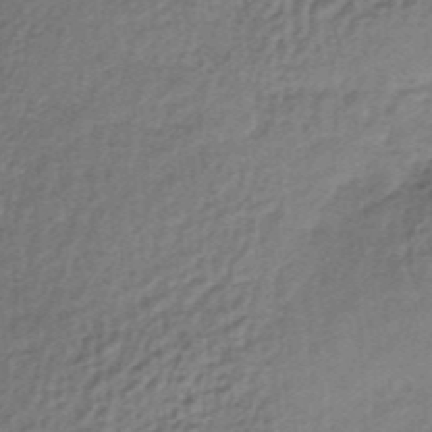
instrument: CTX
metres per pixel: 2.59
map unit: HNb
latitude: -35.1620
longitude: 60.1228
